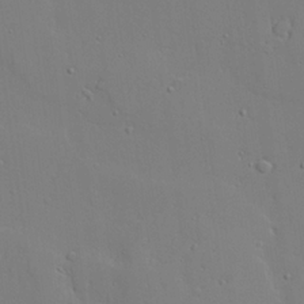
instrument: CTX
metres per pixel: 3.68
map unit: lAvf
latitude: 23.7450
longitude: -109.7260
